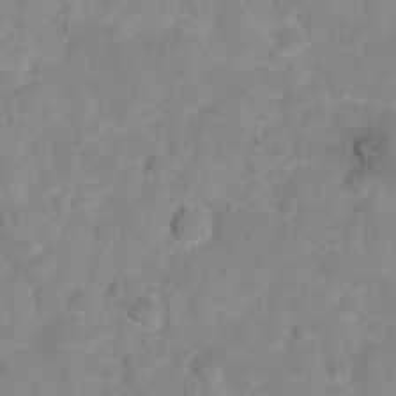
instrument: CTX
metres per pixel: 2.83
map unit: Hto
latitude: 3.0269
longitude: -35.3103
